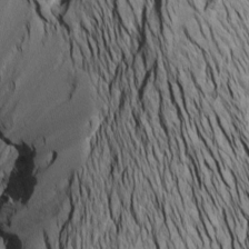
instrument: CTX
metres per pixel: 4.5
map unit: Htu
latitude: -7.5399
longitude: -66.8002
